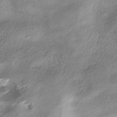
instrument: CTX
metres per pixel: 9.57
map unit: HNhu
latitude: -40.8975
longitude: 102.2173
